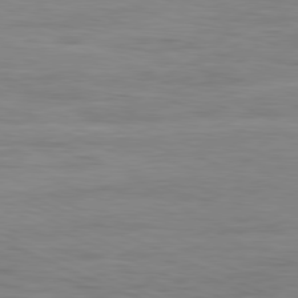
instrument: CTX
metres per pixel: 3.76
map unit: Ap
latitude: -81.4266
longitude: -81.5749
